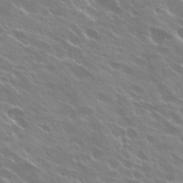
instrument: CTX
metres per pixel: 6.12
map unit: Hto
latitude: 27.2348
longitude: -41.0647
